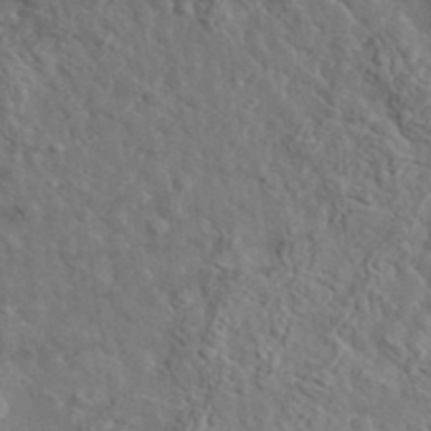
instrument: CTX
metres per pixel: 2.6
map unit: lHvf
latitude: 36.5357
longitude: -87.8961
